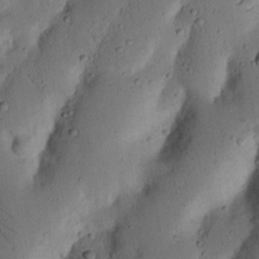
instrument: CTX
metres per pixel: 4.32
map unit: Nhu
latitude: 20.2712
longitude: -75.2915
